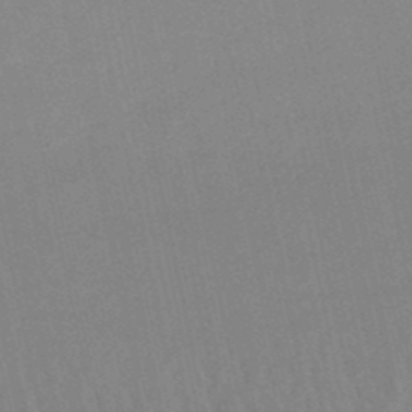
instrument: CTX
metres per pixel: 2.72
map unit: lHb
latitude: -49.3321
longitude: 70.5763
